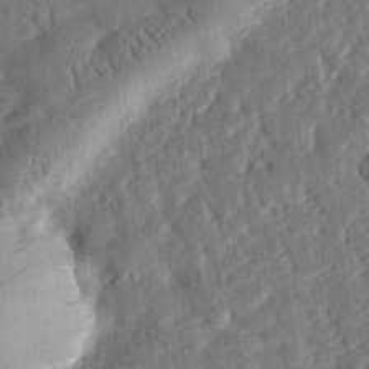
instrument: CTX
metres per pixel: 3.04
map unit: eHh
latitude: 27.4804
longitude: -81.9150
